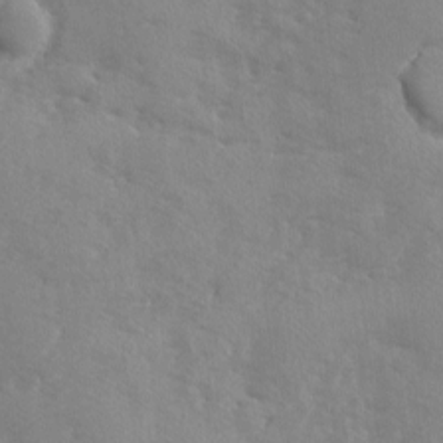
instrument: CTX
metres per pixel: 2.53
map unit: Ave
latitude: -8.8597
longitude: -117.6127
